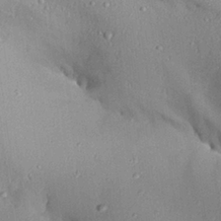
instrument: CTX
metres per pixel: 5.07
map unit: Aa
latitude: 27.0459
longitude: -129.6694
